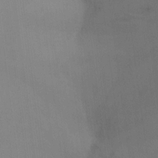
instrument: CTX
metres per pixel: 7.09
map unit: Nhu
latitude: -8.0094
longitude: -67.6693
